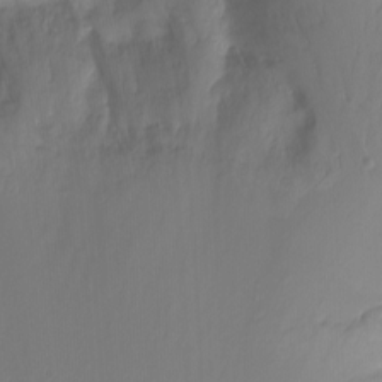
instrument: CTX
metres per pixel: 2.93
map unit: Nhu
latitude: -13.3321
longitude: -61.9150
